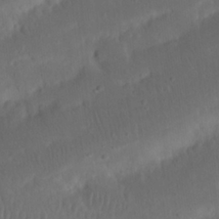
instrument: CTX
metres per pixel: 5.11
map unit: Nhu
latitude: 21.6127
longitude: -72.8002
